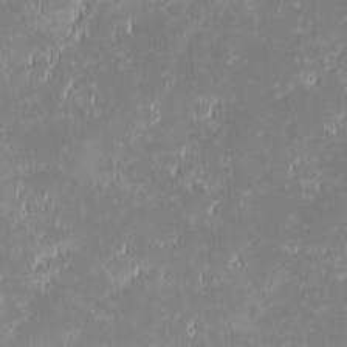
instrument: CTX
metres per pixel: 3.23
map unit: eHh
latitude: -1.8423
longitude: -84.3845
